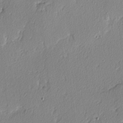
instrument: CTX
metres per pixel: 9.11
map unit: lAvf
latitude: -4.0283
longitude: -108.8758
